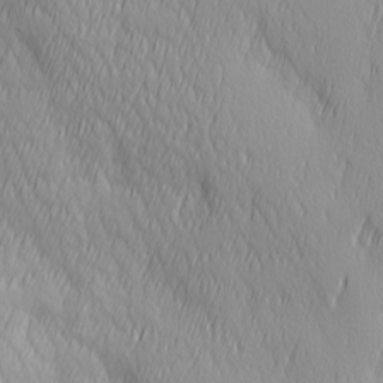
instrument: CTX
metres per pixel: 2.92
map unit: Ave
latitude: 2.8569
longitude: -113.2537
